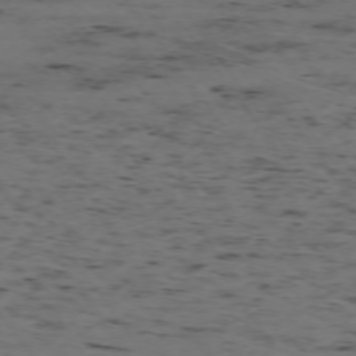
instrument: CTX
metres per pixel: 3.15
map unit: Hpe
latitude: -74.0850
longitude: 2.9352
